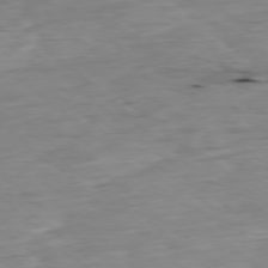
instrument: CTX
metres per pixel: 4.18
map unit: Ap
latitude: -78.2928
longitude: -88.6491
